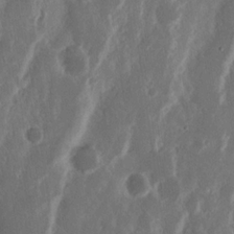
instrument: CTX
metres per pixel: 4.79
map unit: Nhu
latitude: 15.9151
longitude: -73.9339
